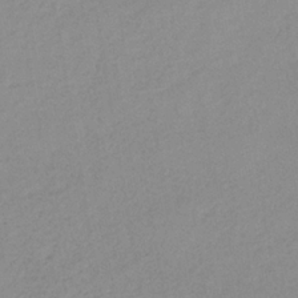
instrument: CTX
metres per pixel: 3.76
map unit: HNb
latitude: -31.8800
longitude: 62.1605
